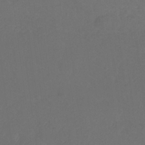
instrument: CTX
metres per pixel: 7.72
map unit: lHb
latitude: -31.3698
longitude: 64.1984
